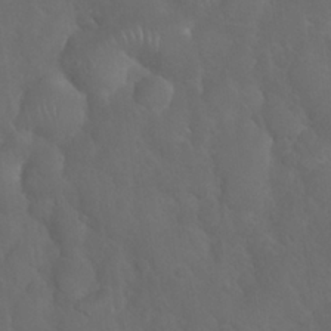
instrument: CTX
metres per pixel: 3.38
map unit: Nhu
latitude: 26.9892
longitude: -65.0458
